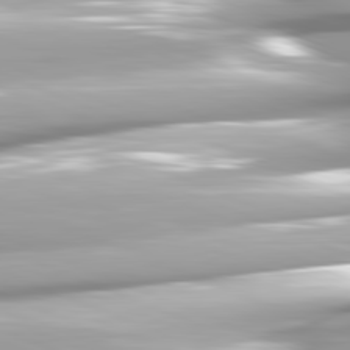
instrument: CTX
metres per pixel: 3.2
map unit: lApd
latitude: 81.8205
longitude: -147.6127
